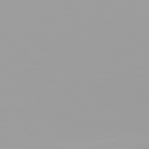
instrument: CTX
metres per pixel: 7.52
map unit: Hpe
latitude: 77.6694
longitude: -137.5560
